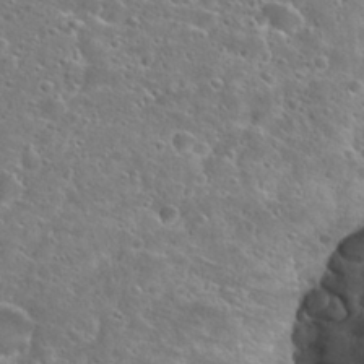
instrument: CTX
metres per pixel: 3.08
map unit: Hto
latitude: 25.3859
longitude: -46.4412
